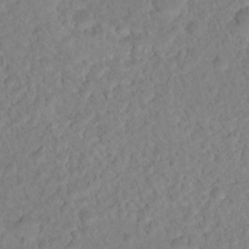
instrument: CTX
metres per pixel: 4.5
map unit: Nhu
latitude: 16.8002
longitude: -32.8758
